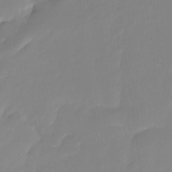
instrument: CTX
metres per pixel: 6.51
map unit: Ht
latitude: -14.4818
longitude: -51.8394
